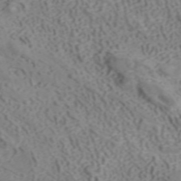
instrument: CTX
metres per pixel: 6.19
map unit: ANa
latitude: 41.2725
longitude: 33.6533
